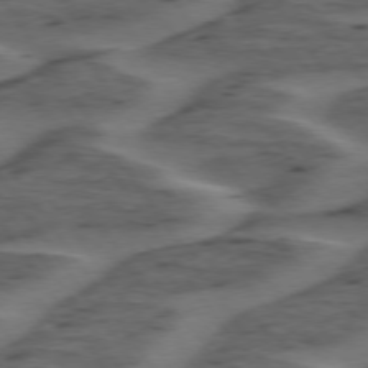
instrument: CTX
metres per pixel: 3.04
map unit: lApd
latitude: 75.1781
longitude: -69.8583
